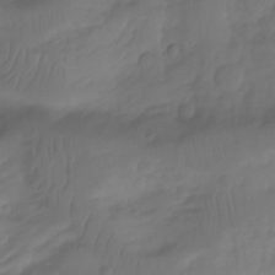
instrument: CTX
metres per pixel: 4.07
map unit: Aa
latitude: -11.8233
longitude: -68.0255
